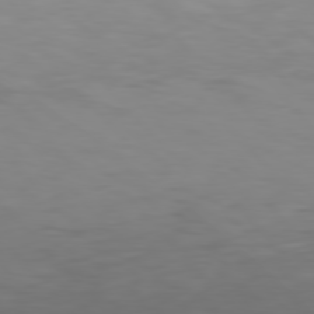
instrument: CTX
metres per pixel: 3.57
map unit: Hpe
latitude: 77.2915
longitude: -166.4223
